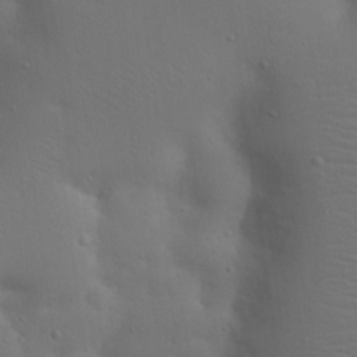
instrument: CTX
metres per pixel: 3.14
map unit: Nhu
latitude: 19.5560
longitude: -73.7450
